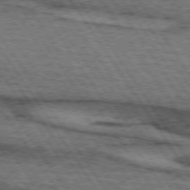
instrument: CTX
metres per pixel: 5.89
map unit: lApd
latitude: 73.9717
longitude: -78.0444
